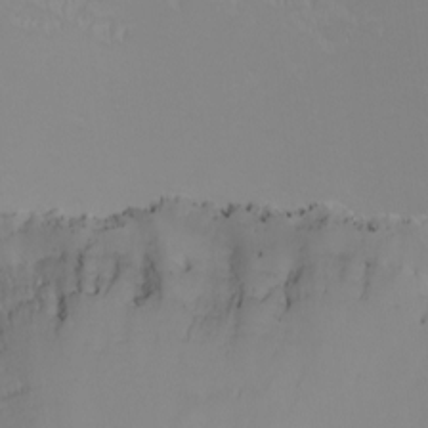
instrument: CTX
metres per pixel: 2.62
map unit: Nhu
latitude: -6.7085
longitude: -81.8583
